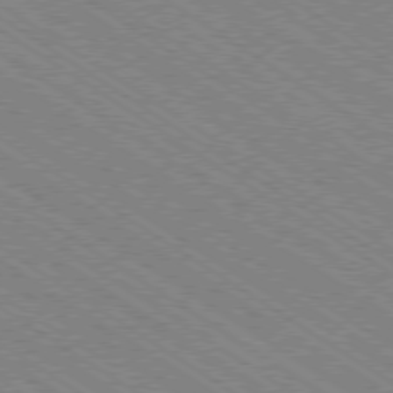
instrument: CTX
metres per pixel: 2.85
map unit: Ap
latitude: -79.1620
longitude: -79.5371
